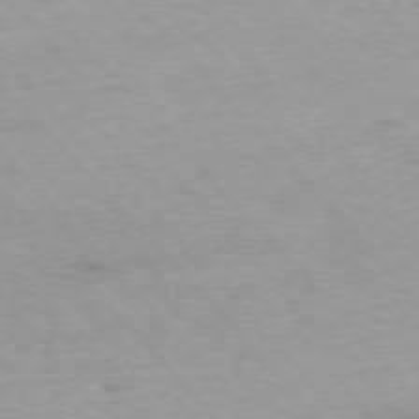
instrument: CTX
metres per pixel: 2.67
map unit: Ap
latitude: -76.0661
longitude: -87.6127
